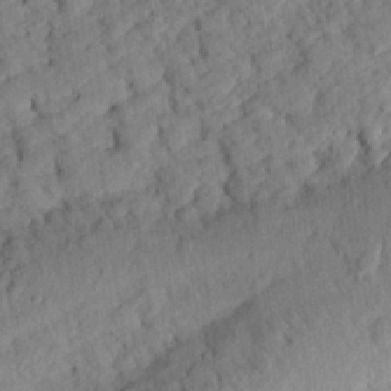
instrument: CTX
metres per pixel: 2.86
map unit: eHh
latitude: 24.9135
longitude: -79.9528
